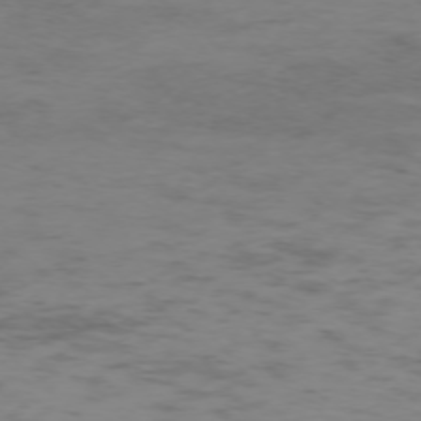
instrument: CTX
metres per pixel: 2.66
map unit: Ap
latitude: -74.9920
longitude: -78.9325
